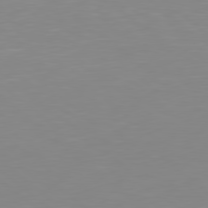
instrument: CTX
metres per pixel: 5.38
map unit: Hpe
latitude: 78.5735
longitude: -172.5545
